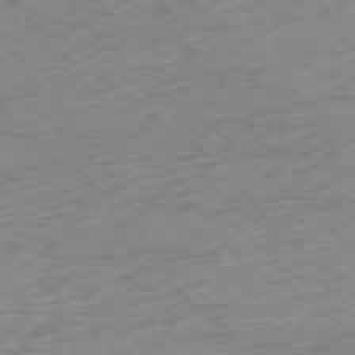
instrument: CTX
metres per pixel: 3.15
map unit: Ap
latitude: -78.1794
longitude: -71.2915
